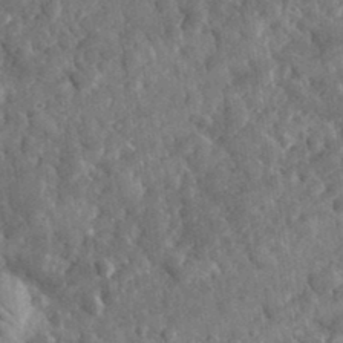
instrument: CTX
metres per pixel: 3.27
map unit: lHvf
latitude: 35.2537
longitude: -87.4426
